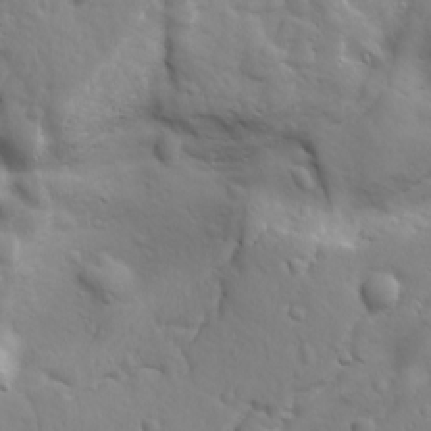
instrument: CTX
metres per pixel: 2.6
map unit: Ave
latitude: 18.3467
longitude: -133.2726
